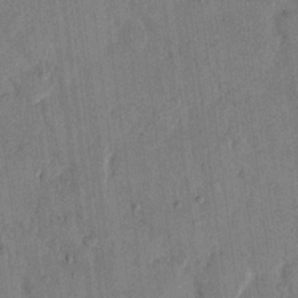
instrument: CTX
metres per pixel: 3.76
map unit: eHh
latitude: 13.8206
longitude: -68.5357
